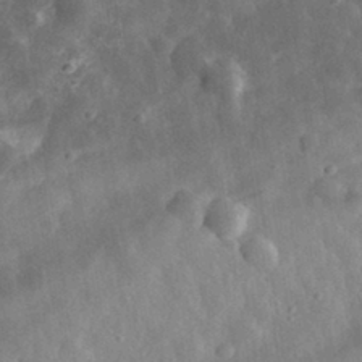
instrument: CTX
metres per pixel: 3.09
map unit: eHh
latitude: 32.4790
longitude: -78.8947
